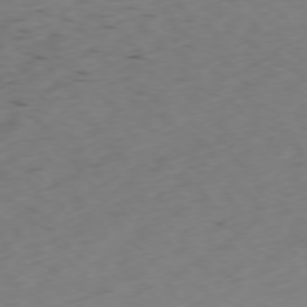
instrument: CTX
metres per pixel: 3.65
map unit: Ap
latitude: -76.4818
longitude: -65.6694
